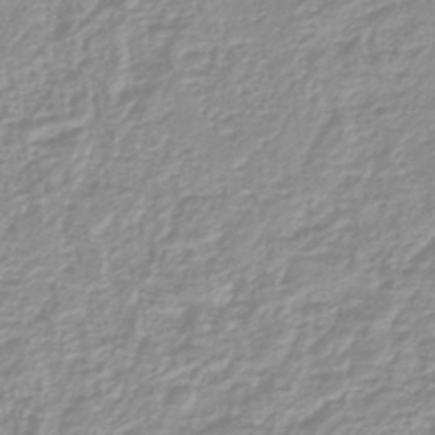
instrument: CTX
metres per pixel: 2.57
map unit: lHb
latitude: -44.1606
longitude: 78.6896
